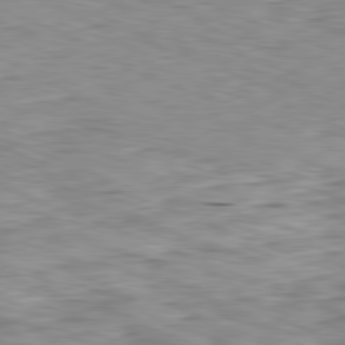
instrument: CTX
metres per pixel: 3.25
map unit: Ap
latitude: -81.9556
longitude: -69.9339
